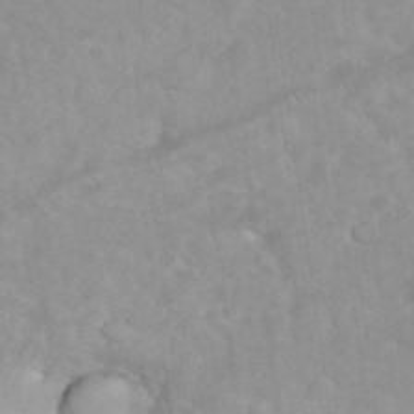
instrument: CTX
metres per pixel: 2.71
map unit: eHh
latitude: 35.5938
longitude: -62.6491
